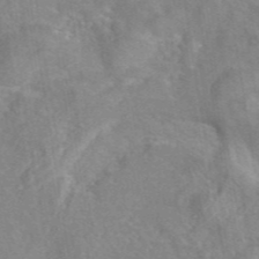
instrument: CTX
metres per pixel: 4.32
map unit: eAb
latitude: 44.9891
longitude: 109.8233
